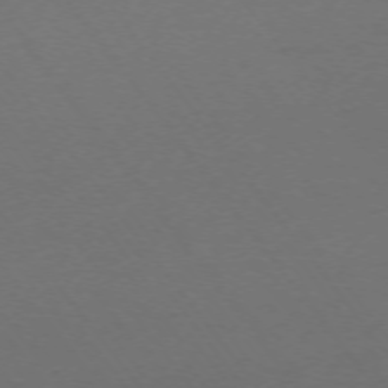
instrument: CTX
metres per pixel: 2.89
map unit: Ap
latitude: -74.5574
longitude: -72.1200
